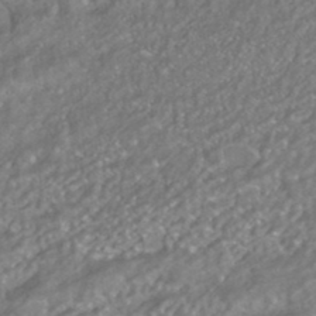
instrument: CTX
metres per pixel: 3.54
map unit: HNhu
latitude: -42.1038
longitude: 103.2943
